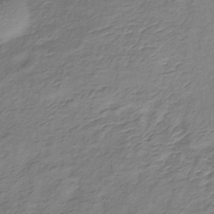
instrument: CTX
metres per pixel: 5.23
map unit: lHb
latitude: -36.4629
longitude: 73.1242
